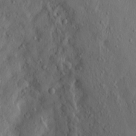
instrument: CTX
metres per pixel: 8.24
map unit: Htu
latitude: -2.9163
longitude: 157.1053
